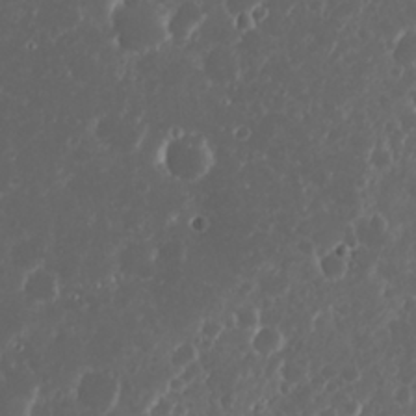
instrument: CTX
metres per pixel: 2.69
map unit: Nhu
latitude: 23.7450
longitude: -59.3293
